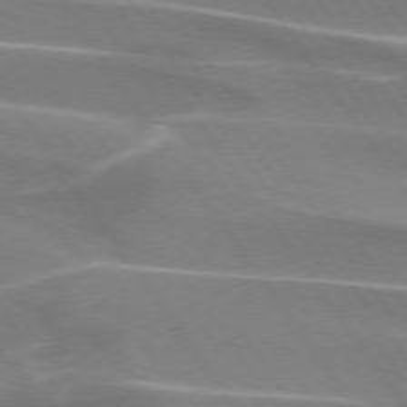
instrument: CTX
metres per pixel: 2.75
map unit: lApd
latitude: 74.1578
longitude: -62.1956
